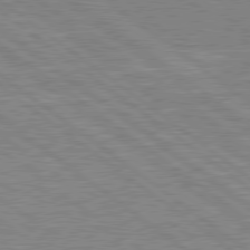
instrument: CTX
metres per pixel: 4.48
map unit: Hpe
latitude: 78.7624
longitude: -164.1578
